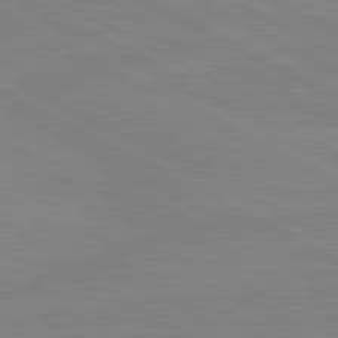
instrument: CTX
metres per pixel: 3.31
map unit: lApd
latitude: 81.2915
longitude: -176.1766
